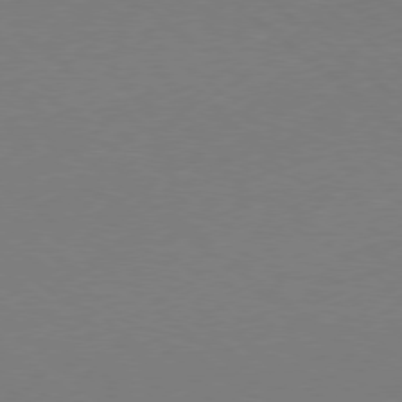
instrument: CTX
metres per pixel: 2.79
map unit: Ap
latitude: -79.0108
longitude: -57.0080
